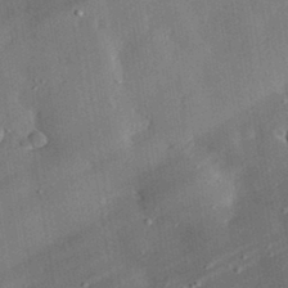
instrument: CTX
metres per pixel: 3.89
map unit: lHvf
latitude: 33.0458
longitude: -92.1955
